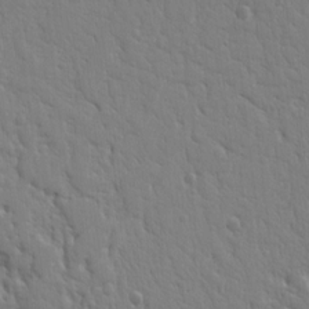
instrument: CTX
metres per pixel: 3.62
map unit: Ht
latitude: 9.4993
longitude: -77.4237
